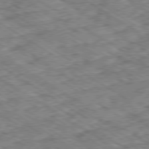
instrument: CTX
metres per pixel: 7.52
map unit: Ap
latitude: -79.9556
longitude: -49.4615
